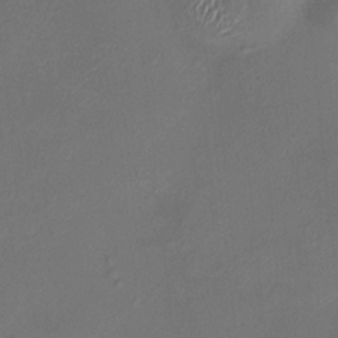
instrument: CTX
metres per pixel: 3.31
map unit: HNhu
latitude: 6.6490
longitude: 5.7855
